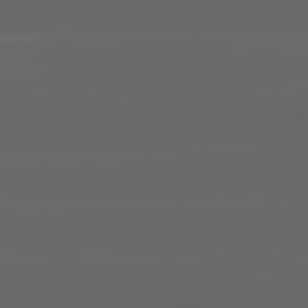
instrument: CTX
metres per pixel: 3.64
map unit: lApd
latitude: 82.3089
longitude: -170.2711
